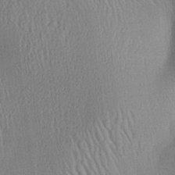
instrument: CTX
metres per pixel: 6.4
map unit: Aa
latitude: 25.8772
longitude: -133.9339
